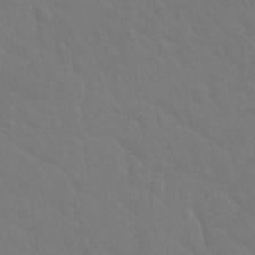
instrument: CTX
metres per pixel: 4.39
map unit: Hto
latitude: -3.0675
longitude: -35.2159
